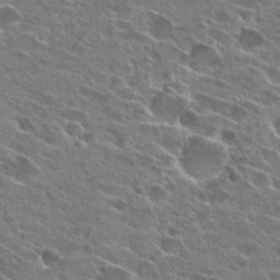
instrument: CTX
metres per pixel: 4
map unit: Hto
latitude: 26.3089
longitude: -44.2522
